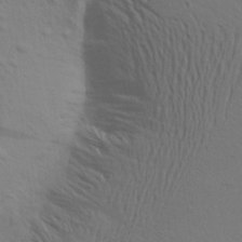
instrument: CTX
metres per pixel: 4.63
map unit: Aa
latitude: 18.1766
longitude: -144.7246
